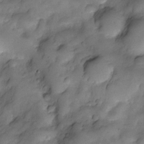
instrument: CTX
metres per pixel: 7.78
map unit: Nve
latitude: -26.3495
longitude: -148.9514
